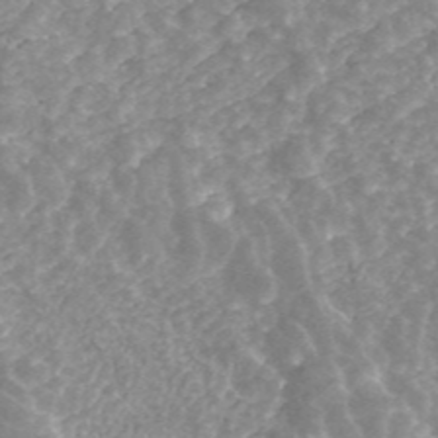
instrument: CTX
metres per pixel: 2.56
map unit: ANa
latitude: 43.3860
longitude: 25.6344
